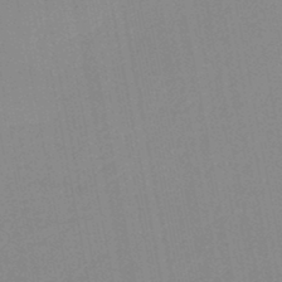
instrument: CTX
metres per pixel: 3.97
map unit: HNb
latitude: -45.3699
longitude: 55.7289
